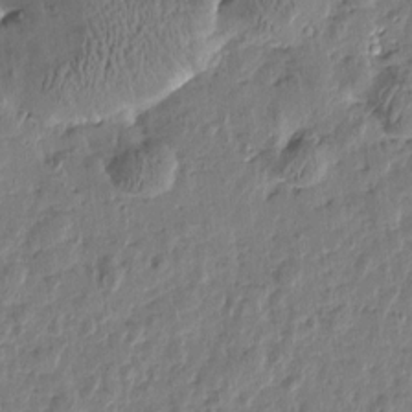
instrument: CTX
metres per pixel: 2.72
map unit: Htu
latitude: 1.2915
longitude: -178.6491
